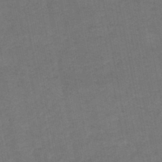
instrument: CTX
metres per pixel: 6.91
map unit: HNhu
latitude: -48.0472
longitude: 96.3118
